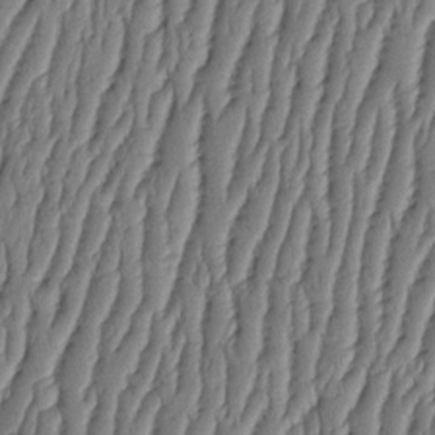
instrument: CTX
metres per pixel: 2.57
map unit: HNhu
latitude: -2.5951
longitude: 13.8234
